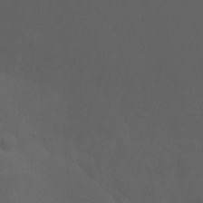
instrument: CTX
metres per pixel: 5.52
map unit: Htu
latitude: -1.8423
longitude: -76.5923
